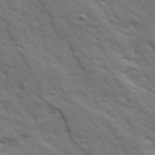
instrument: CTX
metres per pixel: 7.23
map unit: Ave
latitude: 18.7435
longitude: -133.8961
